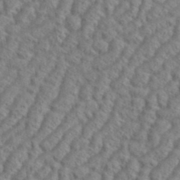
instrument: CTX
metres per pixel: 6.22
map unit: eHh
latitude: 37.4049
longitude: -137.4994
